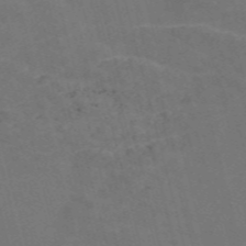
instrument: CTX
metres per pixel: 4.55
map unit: Nve
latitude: -58.0849
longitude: 54.9353
